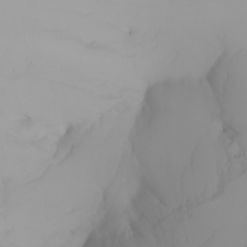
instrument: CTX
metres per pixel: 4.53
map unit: Nhu
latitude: -4.7463
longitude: -93.3670
